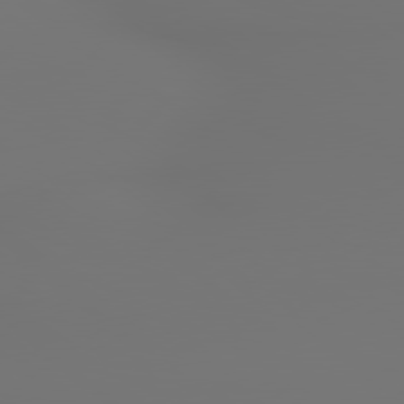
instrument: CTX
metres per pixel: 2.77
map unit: lApd
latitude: 79.2537
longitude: 178.2550
